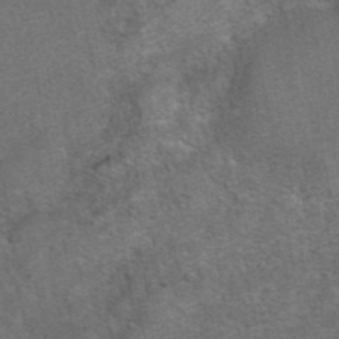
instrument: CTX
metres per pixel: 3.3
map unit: eAb
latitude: 42.2712
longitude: 104.3306
